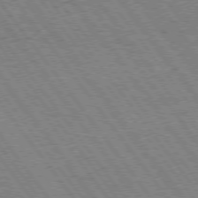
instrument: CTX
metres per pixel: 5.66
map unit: Hpe
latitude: 74.5168
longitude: -139.6127
